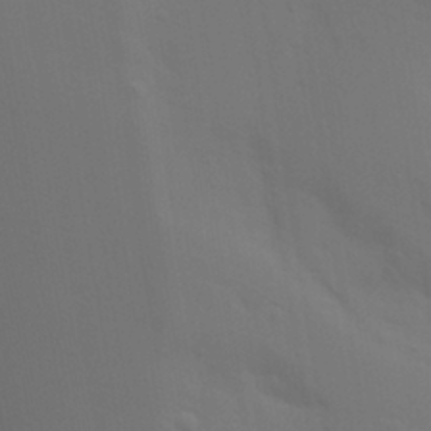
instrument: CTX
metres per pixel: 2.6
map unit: Aa
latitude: 29.2159
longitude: -132.1956
